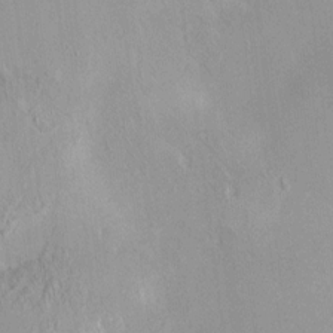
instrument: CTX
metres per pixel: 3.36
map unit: HNhu
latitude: 6.6868
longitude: 3.2375
